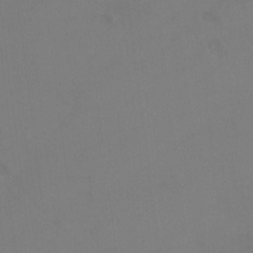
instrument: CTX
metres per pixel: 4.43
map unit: Hto
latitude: -12.6896
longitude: -39.9339
